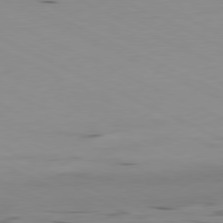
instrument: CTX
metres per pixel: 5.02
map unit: Ap
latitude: -80.9542
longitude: -93.7827
